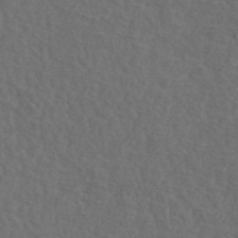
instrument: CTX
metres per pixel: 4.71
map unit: ANa
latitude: 42.4034
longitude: 51.5399
